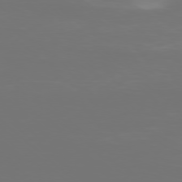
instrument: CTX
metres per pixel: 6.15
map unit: Ap
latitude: -78.5195
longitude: -97.0080
